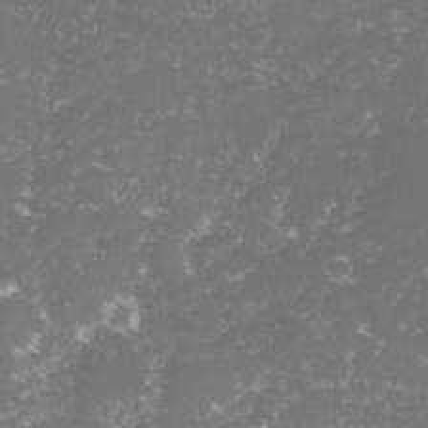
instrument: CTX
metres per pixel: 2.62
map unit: lHvf
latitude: -15.9745
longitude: -98.1199
